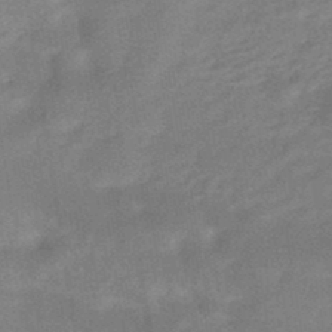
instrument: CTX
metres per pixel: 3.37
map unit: HNhu
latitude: -45.6155
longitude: 90.8408
